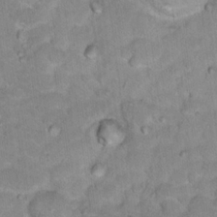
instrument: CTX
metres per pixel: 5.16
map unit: Hto
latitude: 17.7261
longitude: -35.7638
